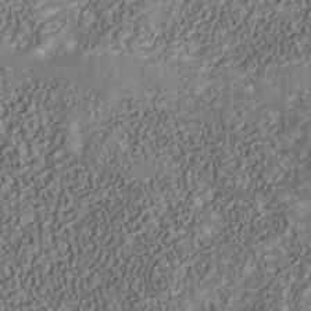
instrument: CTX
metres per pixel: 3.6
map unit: Nhu
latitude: -39.0864
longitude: -85.4804
